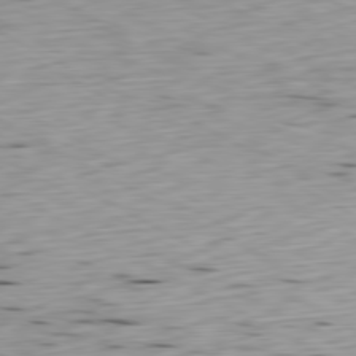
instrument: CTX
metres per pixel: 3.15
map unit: Ap
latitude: -80.5952
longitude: -70.4034
